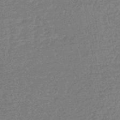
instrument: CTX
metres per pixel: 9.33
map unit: HNhu
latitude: -43.4832
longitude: 99.4076
